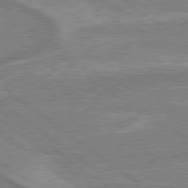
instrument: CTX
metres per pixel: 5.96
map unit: lApd
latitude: 79.2726
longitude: -170.7057
